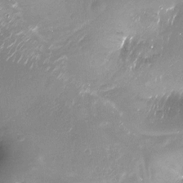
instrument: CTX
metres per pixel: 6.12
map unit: Nhu
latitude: -16.9542
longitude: -48.4601
